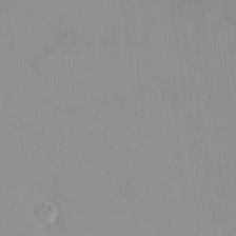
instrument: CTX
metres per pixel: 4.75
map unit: HNhu
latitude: 3.2348
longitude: 6.8597
